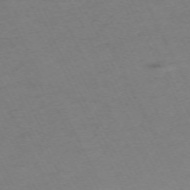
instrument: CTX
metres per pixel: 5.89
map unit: Hpe
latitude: -70.7652
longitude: 15.3321
